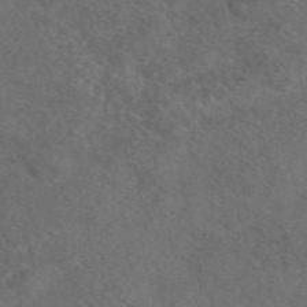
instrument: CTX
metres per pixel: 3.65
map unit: eAb
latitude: 48.1200
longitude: 107.3132
